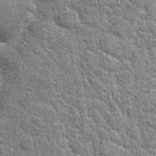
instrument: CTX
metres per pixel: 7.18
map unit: Hto
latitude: 35.2726
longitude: -52.0444
